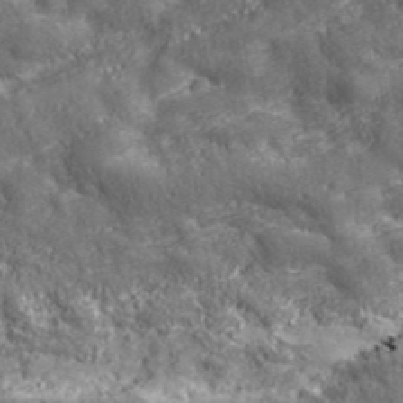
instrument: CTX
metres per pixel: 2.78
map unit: eHh
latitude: 43.0459
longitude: -91.3104
